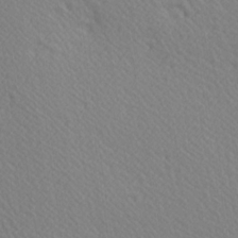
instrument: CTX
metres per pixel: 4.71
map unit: Hve
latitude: 3.2159
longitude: -124.1955
